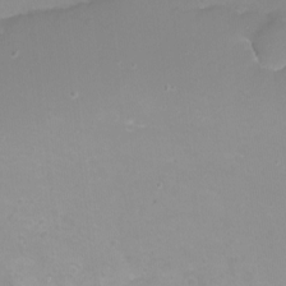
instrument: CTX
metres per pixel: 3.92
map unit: eHh
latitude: -12.3873
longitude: -61.1403
